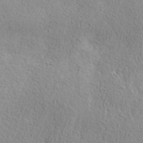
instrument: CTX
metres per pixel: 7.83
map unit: ANa
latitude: 35.9339
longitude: 14.5196
